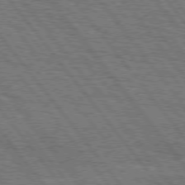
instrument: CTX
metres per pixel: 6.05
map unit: Hpe
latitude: 75.3293
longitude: -153.0459
